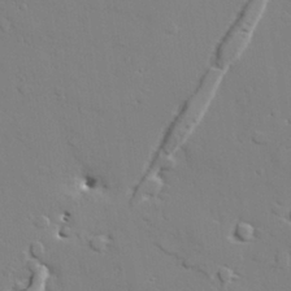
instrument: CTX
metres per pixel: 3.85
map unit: lAvf
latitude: 28.1011
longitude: -108.5923
